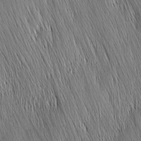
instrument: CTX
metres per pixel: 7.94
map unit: Nhu
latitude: -4.3117
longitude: -151.7449
